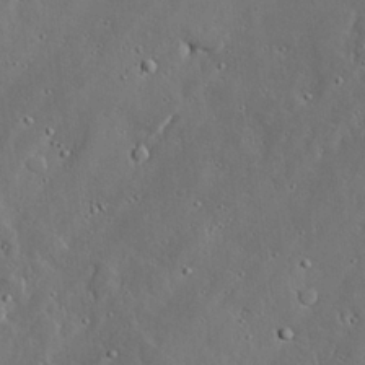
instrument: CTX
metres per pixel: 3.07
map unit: lAvf
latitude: 23.8583
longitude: -111.1025
